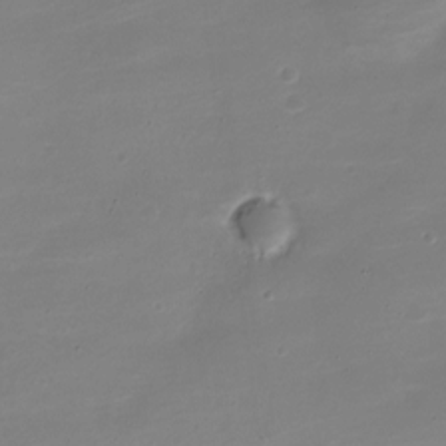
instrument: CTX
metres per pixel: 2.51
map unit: Nve
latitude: -21.3320
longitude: 105.1620
